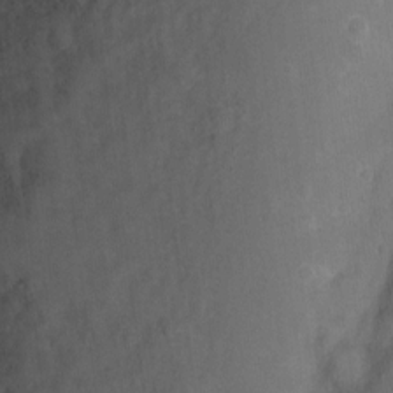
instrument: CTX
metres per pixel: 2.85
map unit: Hto
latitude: 3.4237
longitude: -33.2915
